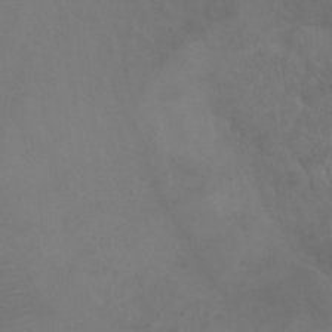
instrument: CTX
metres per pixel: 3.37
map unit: Ht
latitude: -0.5763
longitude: -32.5546
